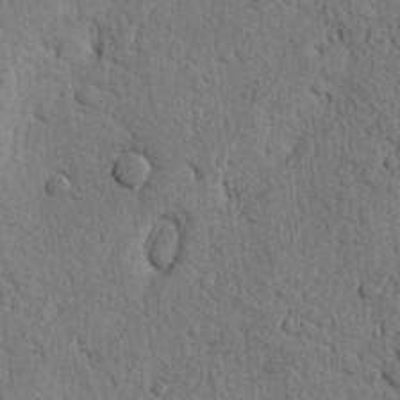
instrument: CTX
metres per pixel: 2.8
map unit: Nhu
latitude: 20.7058
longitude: -76.0444
